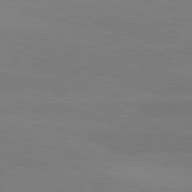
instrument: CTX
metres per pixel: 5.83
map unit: lApd
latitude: 81.1025
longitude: -131.8017
